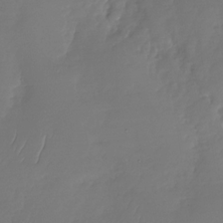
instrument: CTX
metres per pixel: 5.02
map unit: Nhu
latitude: -29.0487
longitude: -60.4223
